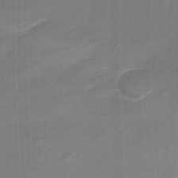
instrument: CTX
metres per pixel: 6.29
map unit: Nhu
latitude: -22.3873
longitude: -56.4034
